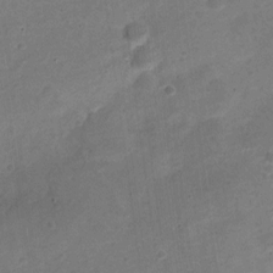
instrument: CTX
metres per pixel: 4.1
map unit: Nve
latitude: -22.2362
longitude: 104.7463
